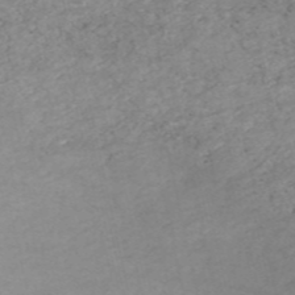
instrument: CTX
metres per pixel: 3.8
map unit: HNb
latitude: -54.3117
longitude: -33.7828
